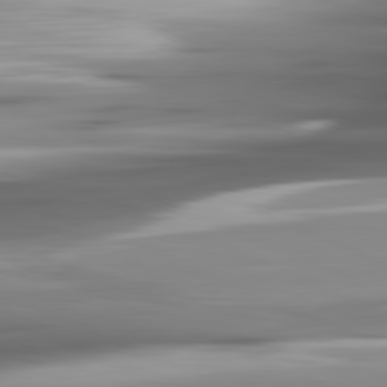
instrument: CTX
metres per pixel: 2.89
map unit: lApd
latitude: 81.7827
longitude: -140.0633
